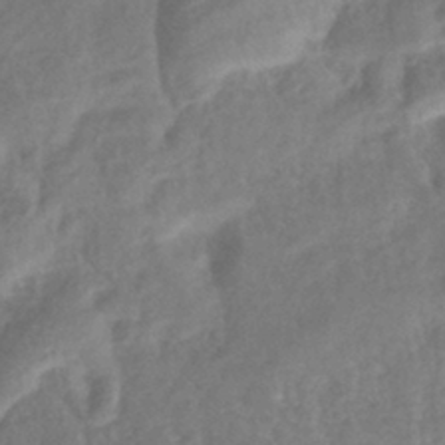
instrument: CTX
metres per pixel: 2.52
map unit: lHb
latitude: -40.7652
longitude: 78.8030
